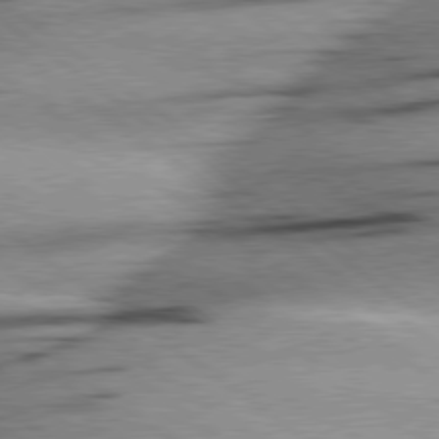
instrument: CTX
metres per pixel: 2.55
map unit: Hpe
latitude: 78.8380
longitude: -155.0458
